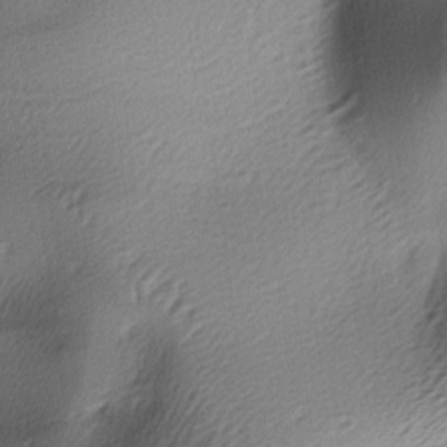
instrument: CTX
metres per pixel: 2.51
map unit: lAa
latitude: -5.9745
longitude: -122.6490
